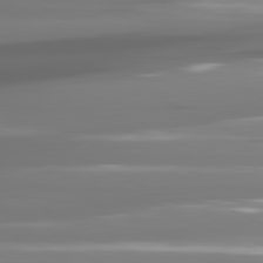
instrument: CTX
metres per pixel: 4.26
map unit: lApd
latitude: 81.2348
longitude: -140.2711
